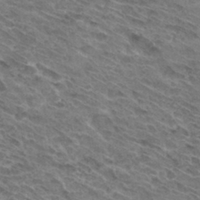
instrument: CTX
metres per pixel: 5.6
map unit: Hto
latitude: 32.1767
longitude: -44.6112
